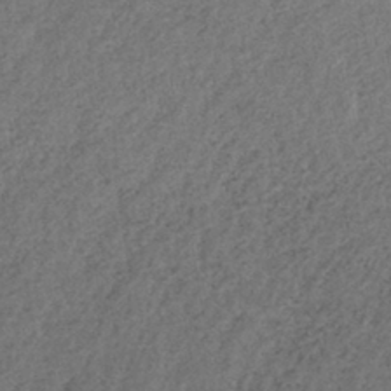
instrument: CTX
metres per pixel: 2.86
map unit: lHb
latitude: -40.2361
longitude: 71.1053
